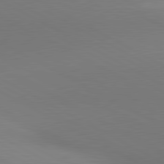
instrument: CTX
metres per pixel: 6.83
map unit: lApd
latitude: 80.9703
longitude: 146.6329
